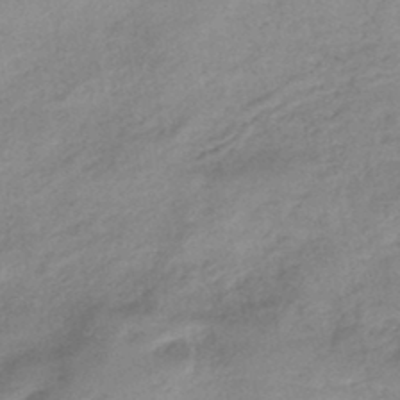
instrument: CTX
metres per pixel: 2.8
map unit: eHb
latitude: -44.1417
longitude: 85.1431
